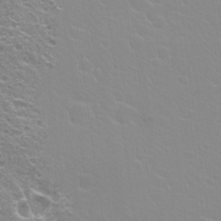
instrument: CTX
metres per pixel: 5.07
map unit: Hto
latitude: 20.8947
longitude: -33.4993
